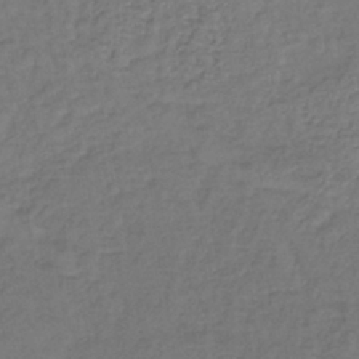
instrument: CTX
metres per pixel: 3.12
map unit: lHb
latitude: -38.7841
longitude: 61.9367
